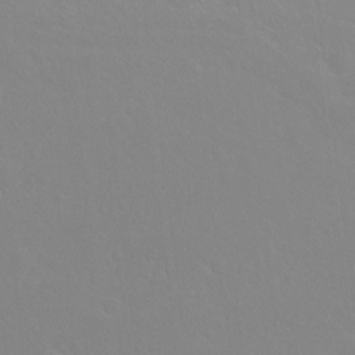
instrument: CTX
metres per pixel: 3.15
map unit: Hto
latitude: -8.1417
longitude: -46.4223
